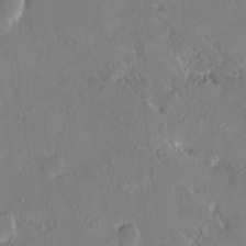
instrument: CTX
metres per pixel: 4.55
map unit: HNhu
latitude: 7.8016
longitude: 4.8219
